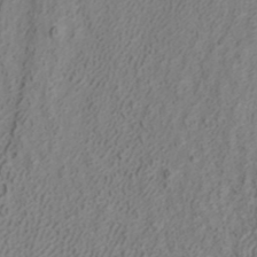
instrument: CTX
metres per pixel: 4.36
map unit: ANa
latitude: 41.7071
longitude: 27.7666
